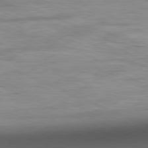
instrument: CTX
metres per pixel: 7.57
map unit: Ap
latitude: -81.3132
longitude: -81.7450
